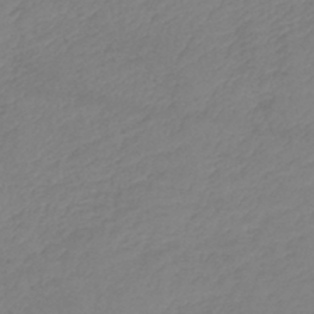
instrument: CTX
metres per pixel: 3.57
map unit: lHb
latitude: -41.4832
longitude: 74.1795
